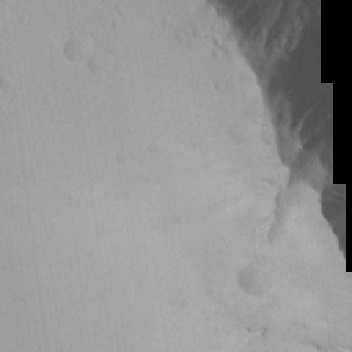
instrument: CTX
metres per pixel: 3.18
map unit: Aa
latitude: 14.0822
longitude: -142.6302
